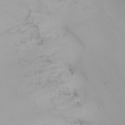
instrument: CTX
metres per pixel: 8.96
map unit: Nhu
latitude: -5.0486
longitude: -90.7057
